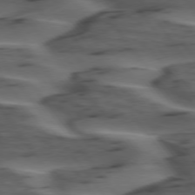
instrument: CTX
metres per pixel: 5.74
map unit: lApd
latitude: 75.5182
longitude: -70.8947
